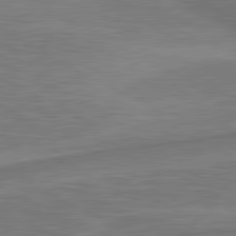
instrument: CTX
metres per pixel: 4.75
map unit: lApd
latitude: 81.1403
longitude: 173.1998
